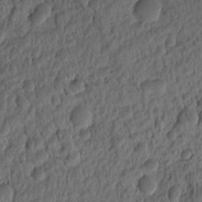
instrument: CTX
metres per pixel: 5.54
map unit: eHh
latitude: -1.0487
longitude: 15.8990
